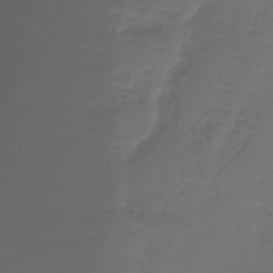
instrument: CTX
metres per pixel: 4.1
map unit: lHb
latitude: -39.6344
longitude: 70.2362
